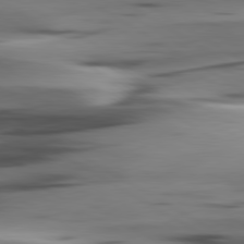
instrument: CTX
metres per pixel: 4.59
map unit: lApd
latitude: 80.3656
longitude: -121.8962
